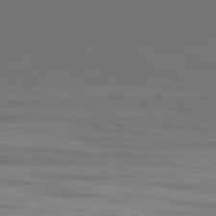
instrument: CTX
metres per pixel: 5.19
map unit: Ap
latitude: -80.6897
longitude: -59.6127
